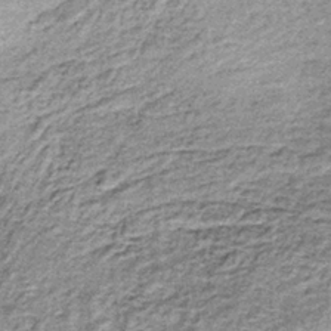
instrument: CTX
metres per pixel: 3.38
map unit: lHb
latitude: -36.6518
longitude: 64.9353
